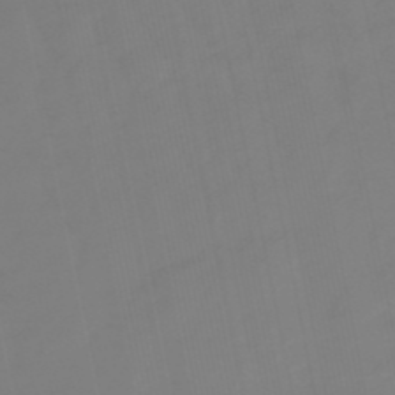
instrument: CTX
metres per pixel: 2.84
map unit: lHb
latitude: -49.4455
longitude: 79.9745
